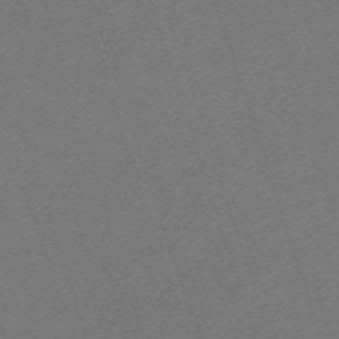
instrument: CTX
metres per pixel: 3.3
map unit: eHh
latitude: -63.0108
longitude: 51.7289
